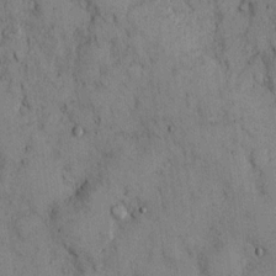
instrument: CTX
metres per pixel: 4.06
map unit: Hto
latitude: 12.0444
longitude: -59.8772
